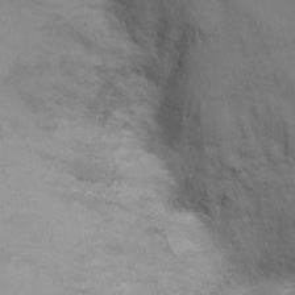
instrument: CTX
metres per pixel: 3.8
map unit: Ht
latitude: 2.0444
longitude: -26.1011
